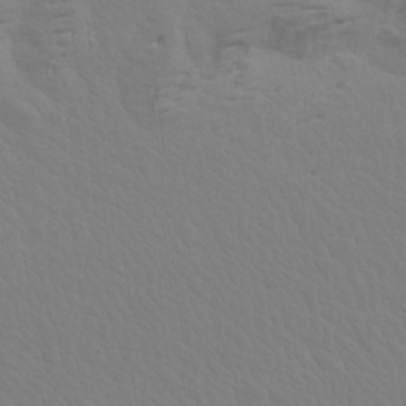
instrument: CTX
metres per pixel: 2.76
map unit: Aa
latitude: 18.9324
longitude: -144.9514
